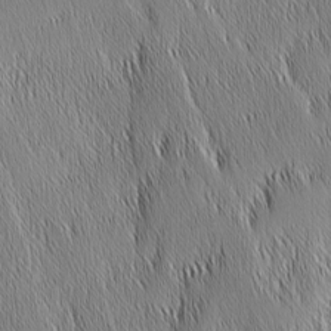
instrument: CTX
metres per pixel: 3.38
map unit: Nhu
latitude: -6.4251
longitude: -151.9906
